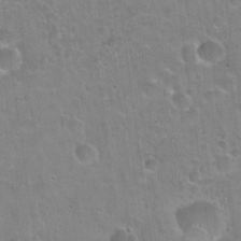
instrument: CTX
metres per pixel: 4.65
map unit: Hto
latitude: 22.4223
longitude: -51.4993
